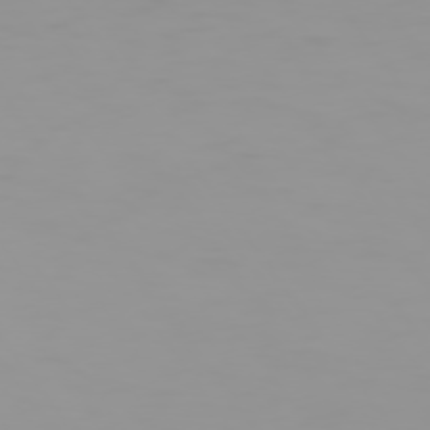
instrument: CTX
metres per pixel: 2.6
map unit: Hpe
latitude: 74.0822
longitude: -128.7057
